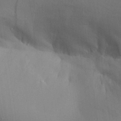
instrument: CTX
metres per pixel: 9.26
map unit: Aa
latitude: 26.7624
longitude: -129.1970
